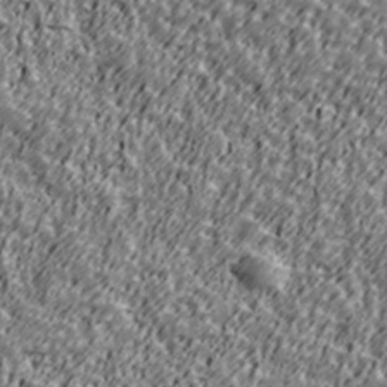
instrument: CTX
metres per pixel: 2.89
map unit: Ave
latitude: 41.4804
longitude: -113.4615
